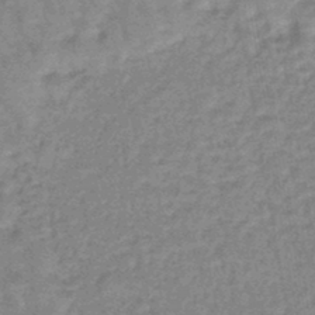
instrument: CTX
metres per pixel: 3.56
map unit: eHb
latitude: -45.4454
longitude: 79.7288
